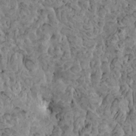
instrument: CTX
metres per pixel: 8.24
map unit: HNhu
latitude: 6.0255
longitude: -1.0269
